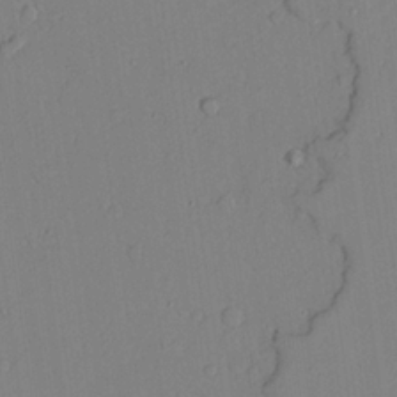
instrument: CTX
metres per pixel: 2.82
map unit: lAvf
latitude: 24.8380
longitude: -110.9892
